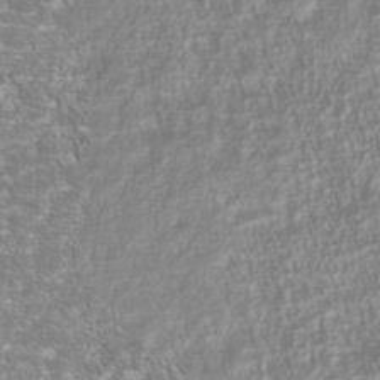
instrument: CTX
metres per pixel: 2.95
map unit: Nhu
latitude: -40.4629
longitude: -84.8947
